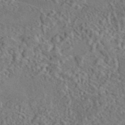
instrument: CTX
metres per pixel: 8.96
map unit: eAb
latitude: 43.3293
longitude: 114.4440
